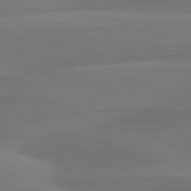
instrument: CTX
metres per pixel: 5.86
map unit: lApd
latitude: 79.9339
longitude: -85.9717
